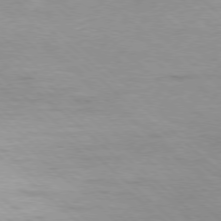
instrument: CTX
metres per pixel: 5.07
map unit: Ap
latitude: -77.8233
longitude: -93.8016
